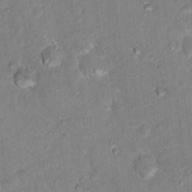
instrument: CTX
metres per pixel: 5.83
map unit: Nhu
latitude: 17.8772
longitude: -31.9906
